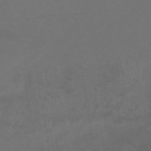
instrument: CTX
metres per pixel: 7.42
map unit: lHb
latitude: -41.6722
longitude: 77.1620
